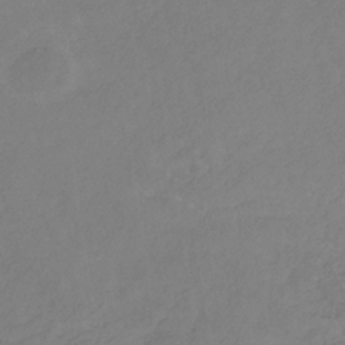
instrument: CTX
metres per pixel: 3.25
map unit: lHb
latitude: -30.6140
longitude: 65.7478
